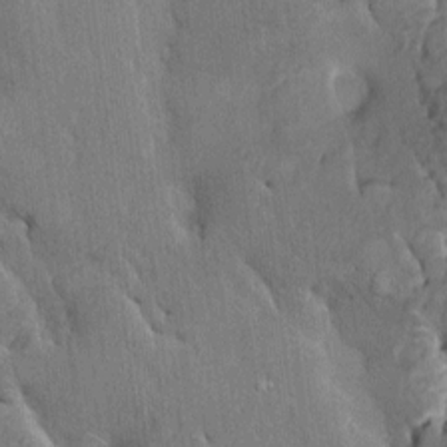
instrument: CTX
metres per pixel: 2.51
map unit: HNhu
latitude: 4.2333
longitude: 6.7652
